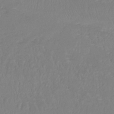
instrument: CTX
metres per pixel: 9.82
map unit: lHb
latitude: -41.5588
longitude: 64.7274
